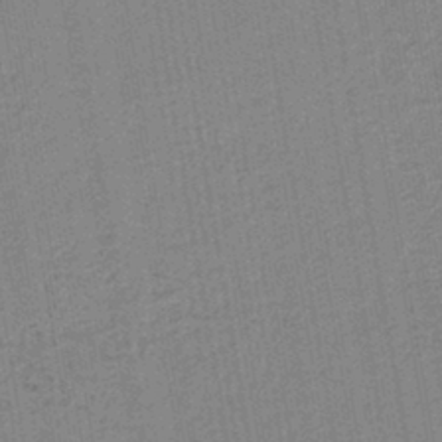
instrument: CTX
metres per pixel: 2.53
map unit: lHb
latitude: -42.0283
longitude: 62.7274
